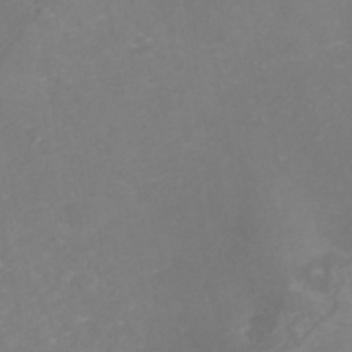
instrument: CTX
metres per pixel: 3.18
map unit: ANa
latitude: 41.6504
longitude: 27.3698
